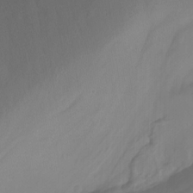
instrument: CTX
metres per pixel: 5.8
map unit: Nhu
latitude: -12.8975
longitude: -60.6301
